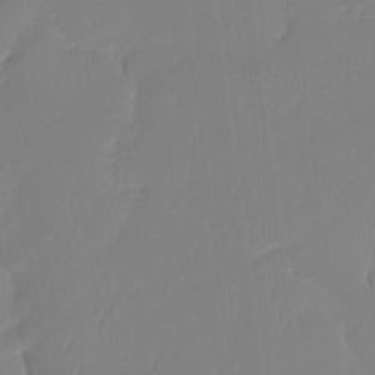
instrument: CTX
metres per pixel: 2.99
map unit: Ht
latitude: -14.3307
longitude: -51.8205
